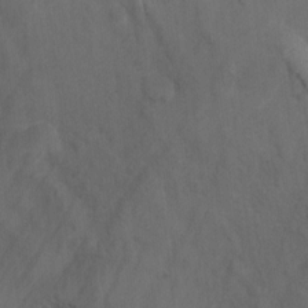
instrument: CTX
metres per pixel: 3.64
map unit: Hto
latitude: 4.8191
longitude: -32.1389
